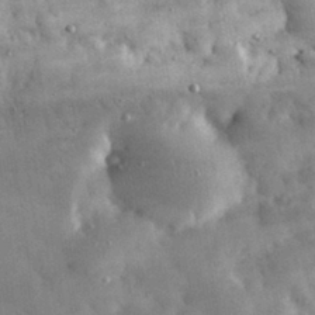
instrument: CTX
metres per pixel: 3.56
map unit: eHh
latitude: 32.1200
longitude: -69.9717
